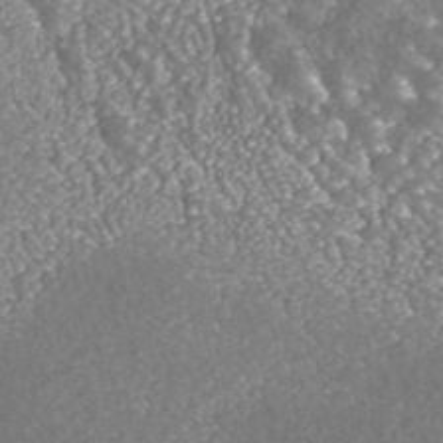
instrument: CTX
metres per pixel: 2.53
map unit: ANa
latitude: 42.8002
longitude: 24.9353
